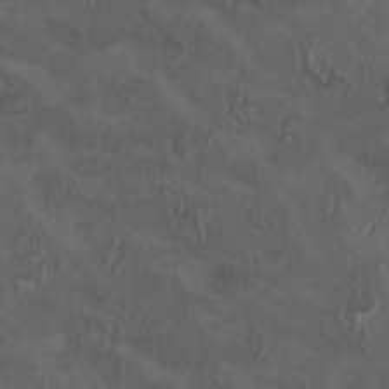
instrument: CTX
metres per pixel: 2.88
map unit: HNhu
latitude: 1.8016
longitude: -3.9717
